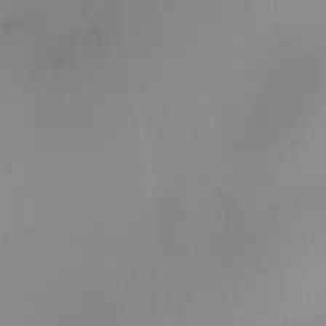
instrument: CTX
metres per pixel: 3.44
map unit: HNhu
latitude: 10.9892
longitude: 9.6533
